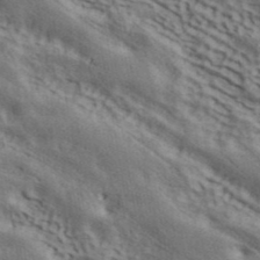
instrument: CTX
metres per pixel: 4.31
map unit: ANa
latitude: 42.4979
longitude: 49.6533
